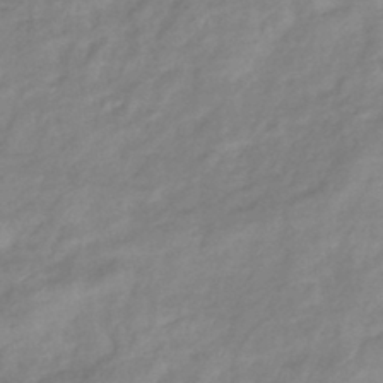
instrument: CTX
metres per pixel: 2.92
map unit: eHb
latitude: -40.7463
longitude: 81.4455
